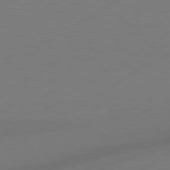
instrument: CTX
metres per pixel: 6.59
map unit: Hpe
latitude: 78.6869
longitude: -127.9150
